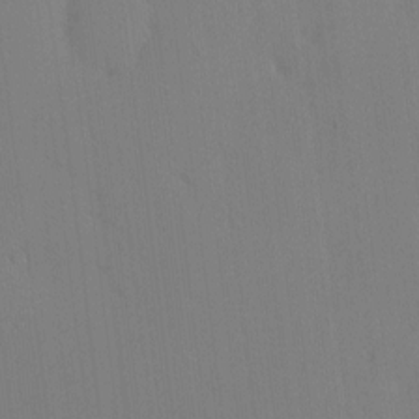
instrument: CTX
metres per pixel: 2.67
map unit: eHh
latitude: 0.2333
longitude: 17.4266
